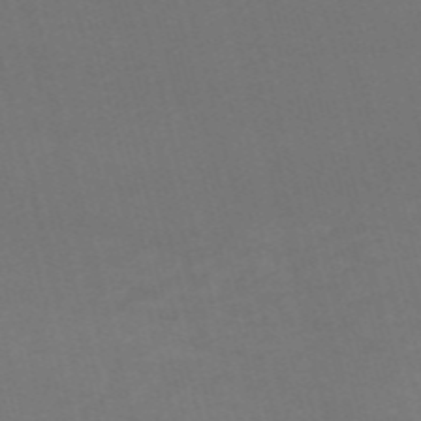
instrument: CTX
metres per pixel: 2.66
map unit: HNb
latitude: -54.9731
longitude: -36.9892
